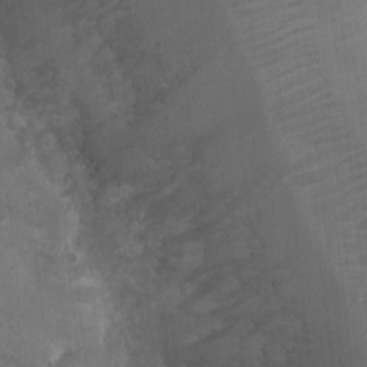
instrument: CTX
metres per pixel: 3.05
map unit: Ht
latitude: -2.4628
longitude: -20.3468
